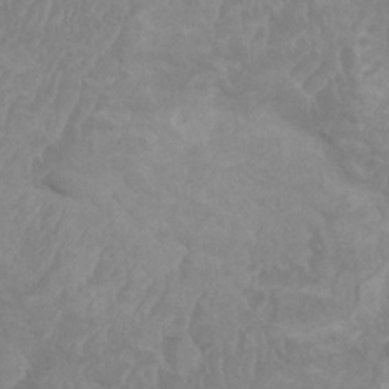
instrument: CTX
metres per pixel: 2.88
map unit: HNhu
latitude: 2.6301
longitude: -1.8394
